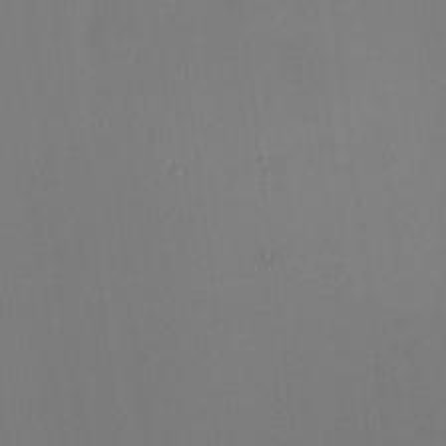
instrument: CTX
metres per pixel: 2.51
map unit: HNhu
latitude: 7.4615
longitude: 10.4440
